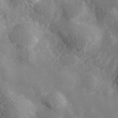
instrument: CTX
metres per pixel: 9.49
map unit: Hve
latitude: 33.3860
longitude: 149.7100
